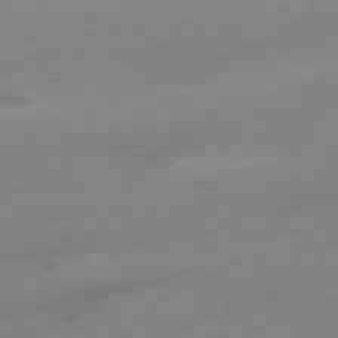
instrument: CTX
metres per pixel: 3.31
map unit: Ap
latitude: -78.1794
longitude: -61.4237
